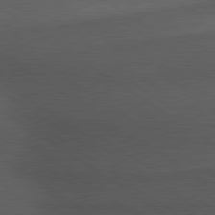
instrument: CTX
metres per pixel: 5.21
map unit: lApd
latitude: 79.8584
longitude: -177.6505
